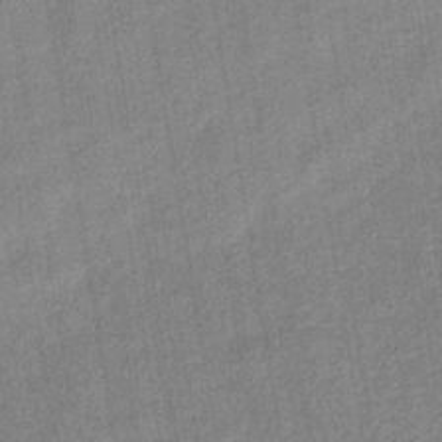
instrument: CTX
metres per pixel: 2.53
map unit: lHb
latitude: -37.0864
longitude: 73.9745
